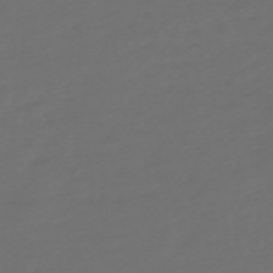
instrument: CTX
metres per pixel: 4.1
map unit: Nve
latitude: -58.8030
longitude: 56.3495
